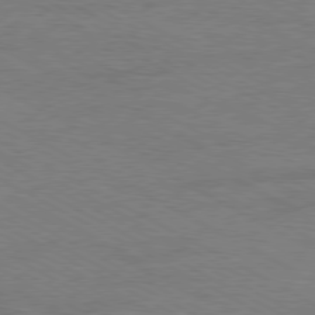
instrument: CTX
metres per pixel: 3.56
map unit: Ap
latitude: -80.5007
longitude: -86.1389
